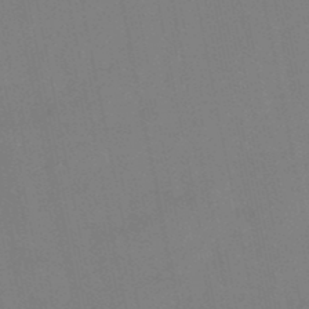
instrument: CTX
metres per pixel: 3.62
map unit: lHb
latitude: -48.5385
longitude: 79.9367
